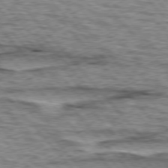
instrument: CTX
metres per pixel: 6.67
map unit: lApd
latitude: 76.7435
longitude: -71.4426
